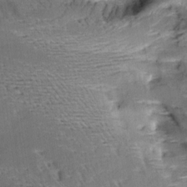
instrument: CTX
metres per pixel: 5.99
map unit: Aa
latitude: 9.5560
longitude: -141.8394
